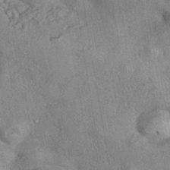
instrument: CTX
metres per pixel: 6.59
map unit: eHh
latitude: -41.8611
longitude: 120.5951
